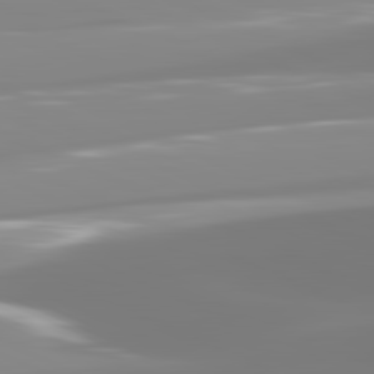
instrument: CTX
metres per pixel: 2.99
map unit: lApd
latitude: 81.8583
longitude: -148.5168
